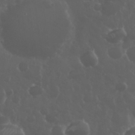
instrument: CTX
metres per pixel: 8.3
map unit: eHh
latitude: 33.9339
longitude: -59.3860
